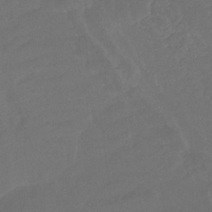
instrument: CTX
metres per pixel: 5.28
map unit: lHb
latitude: -31.3132
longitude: 64.2173
